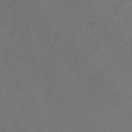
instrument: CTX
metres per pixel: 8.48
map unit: Ht
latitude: -9.6722
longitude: -35.1781
